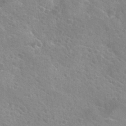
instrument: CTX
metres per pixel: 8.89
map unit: Nhu
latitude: 31.1781
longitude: -50.3845
